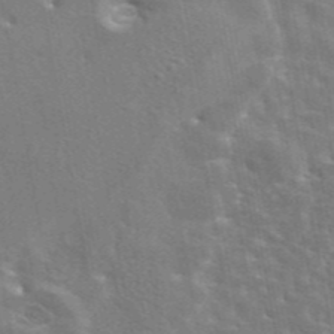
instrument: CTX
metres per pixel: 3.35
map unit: eAb
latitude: 44.6679
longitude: 113.5210
